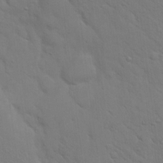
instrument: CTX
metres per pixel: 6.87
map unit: eHh
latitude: 18.3656
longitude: -62.9325
